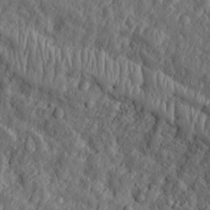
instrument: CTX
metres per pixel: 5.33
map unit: Htu
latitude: -3.8611
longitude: 158.6140
